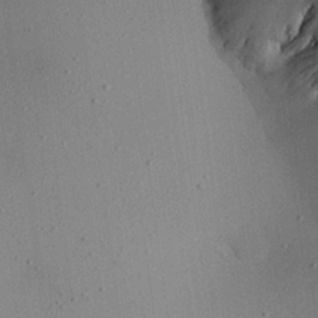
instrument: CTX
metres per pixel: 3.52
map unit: Aa
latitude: 22.1389
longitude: -143.5938
